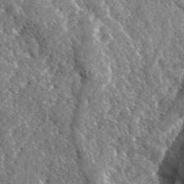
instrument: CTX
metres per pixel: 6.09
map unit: Ave
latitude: 36.8947
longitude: -110.0255
